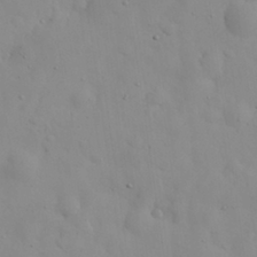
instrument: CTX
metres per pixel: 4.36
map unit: eHh
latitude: 29.5182
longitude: -74.1956
